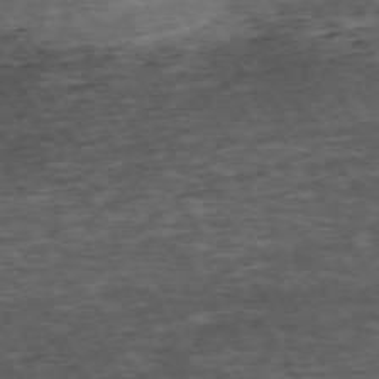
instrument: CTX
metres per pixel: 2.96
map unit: Hpe
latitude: -71.7667
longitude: 14.0661
